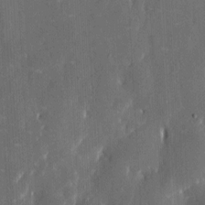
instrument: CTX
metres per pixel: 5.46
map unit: eHh
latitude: 6.4601
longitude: -69.1592
